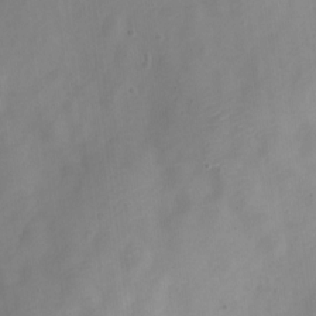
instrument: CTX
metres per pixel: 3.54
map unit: Nve
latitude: -22.6519
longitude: 106.5385
